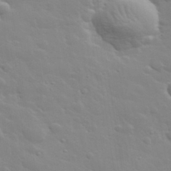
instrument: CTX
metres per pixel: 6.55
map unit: lHvf
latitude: 33.8205
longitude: -82.5356
